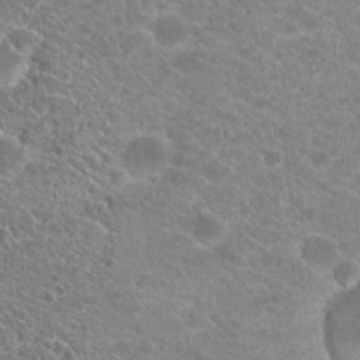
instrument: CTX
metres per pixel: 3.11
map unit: Hto
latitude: 20.1200
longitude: -38.3656
